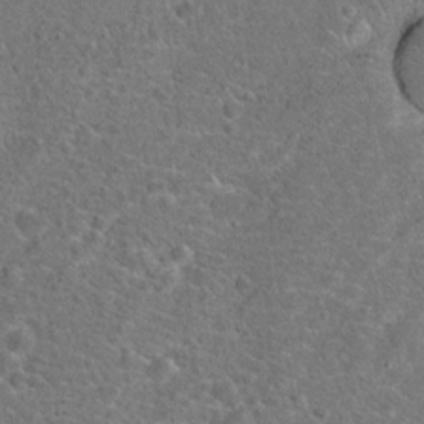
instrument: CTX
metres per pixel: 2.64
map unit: Hto
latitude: 18.6679
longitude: -42.5546
